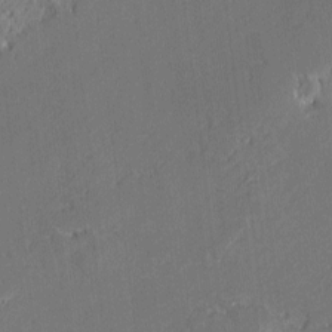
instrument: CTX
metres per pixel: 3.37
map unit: lAvf
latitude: -0.2173
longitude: -108.1577
